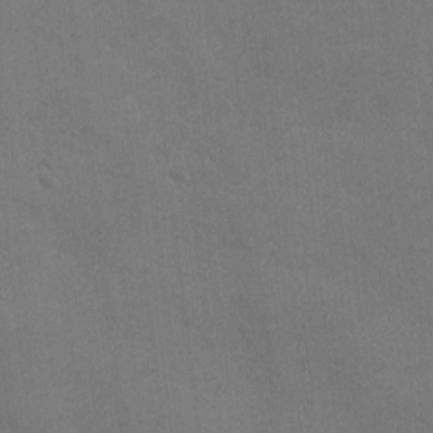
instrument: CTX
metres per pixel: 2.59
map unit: Ave
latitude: -7.7855
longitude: -121.0648
